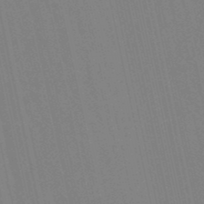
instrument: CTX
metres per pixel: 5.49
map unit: eHb
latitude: -50.2173
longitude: 76.7652
